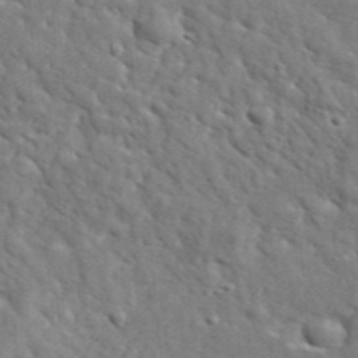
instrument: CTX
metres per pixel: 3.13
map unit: lHvf
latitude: 36.0633
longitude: -86.9325
